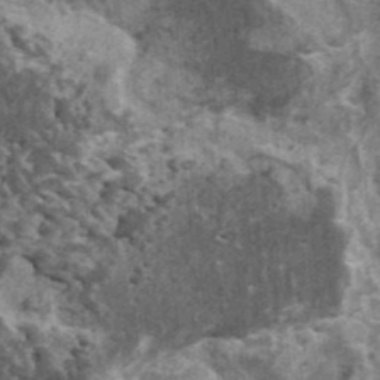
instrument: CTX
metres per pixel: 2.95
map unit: HNhu
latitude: 1.3670
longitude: 4.9352
